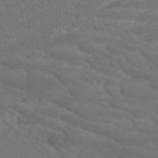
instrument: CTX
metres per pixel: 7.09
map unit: ANa
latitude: -45.3888
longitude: 104.5573
